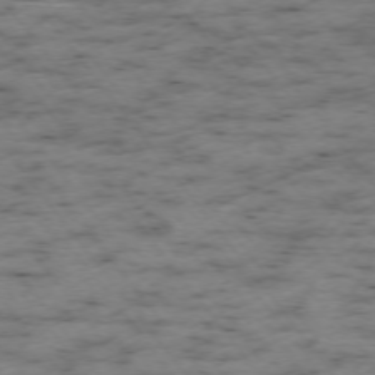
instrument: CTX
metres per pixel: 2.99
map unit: Ap
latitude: -73.9178
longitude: -73.6127
